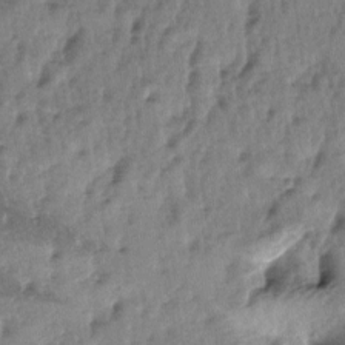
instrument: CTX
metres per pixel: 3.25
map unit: lAa
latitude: -5.5588
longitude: -125.1781
